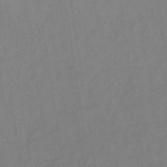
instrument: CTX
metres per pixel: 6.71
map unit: lHb
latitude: -34.9164
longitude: 72.0661
